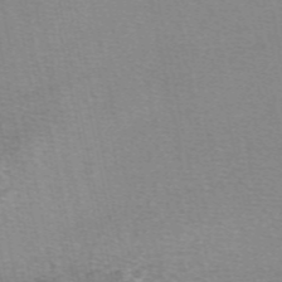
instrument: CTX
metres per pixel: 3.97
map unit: eAb
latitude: 49.9717
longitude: 106.2551
